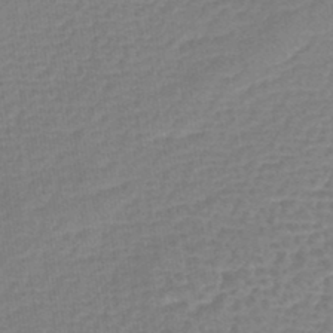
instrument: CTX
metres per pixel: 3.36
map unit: lHb
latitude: -43.3509
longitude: 78.8597
